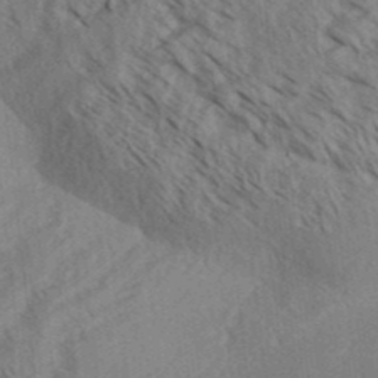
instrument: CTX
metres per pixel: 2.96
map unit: Aa
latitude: 31.7261
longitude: -139.0080
